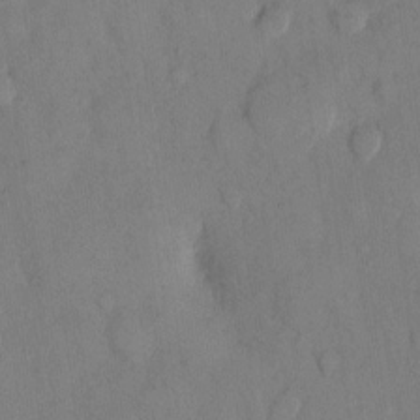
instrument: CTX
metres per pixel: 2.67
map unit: eHh
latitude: 12.7246
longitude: -62.1578
